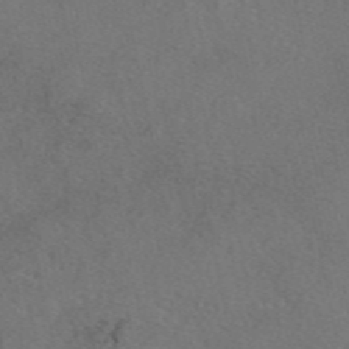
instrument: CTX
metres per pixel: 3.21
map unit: eAb
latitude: 48.2522
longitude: 108.6896
